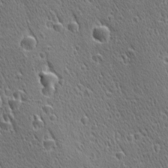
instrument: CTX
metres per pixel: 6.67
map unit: Ave
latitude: 21.3104
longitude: -137.1026
